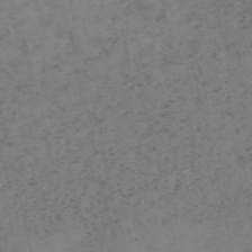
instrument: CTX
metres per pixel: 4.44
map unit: HNb
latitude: -55.3321
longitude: -48.2334
